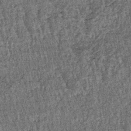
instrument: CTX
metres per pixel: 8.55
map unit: lHb
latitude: -39.6911
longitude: 66.8030
